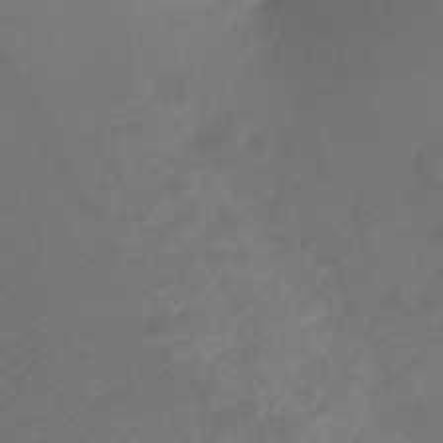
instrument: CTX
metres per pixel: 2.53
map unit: Ht
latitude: -10.4818
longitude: -35.1025
